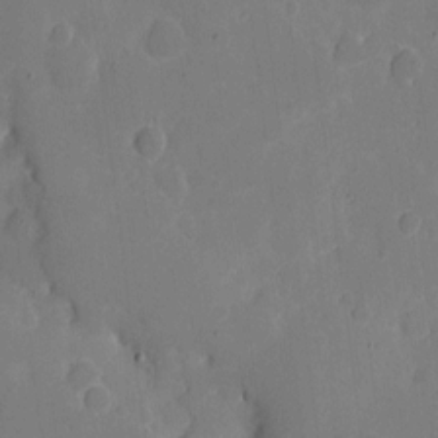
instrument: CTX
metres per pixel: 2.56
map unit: eHh
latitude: 6.4979
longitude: -66.4790
